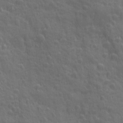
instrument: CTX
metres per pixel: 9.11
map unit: Ave
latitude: 12.4223
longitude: -104.4412
